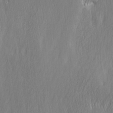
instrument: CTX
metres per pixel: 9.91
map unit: Ave
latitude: 9.4427
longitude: -105.7072
